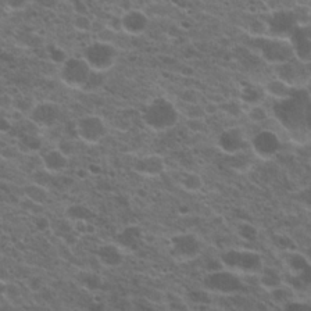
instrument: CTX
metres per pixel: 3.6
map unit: Hto
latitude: 20.5168
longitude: -36.3467
